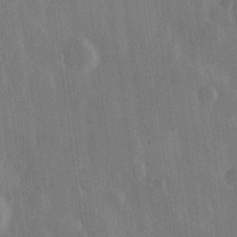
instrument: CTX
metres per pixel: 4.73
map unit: Hve
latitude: 28.6679
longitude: 147.3509
